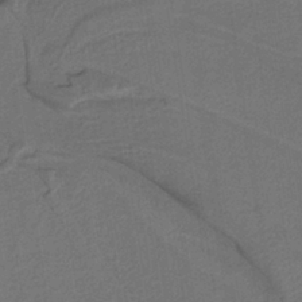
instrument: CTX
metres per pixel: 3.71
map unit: lHb
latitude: -38.9164
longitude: 55.0864
